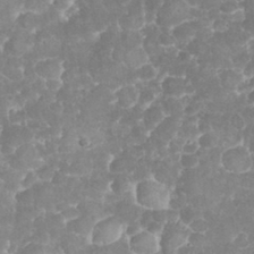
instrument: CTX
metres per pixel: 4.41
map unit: eHh
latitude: 32.0822
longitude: -64.1767
